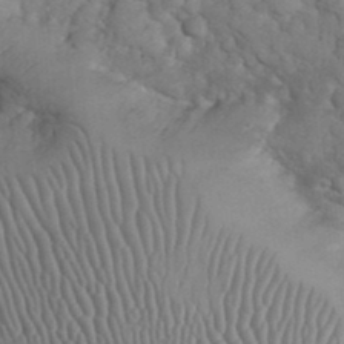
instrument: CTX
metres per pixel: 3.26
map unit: eHh
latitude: 32.6868
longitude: -66.6112
